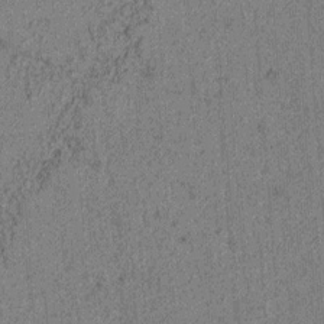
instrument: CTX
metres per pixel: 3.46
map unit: lAvf
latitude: 4.5735
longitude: 157.8044
